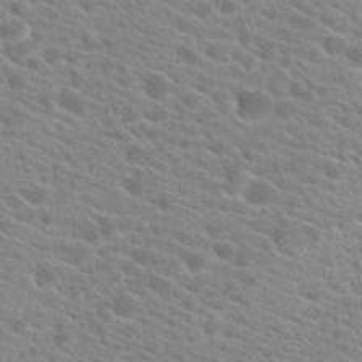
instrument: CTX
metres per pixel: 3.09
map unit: Hto
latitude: 21.5560
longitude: -39.2348
